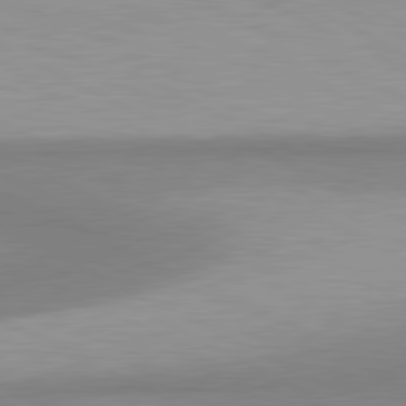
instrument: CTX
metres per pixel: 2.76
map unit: lApd
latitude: 80.9325
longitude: 157.4265
